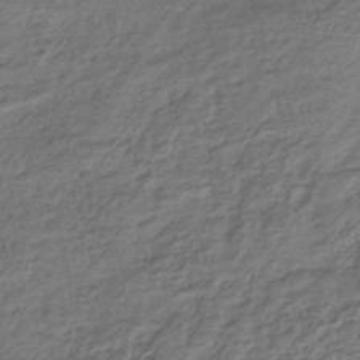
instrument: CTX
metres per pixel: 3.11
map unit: HNhu
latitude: -42.7274
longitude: 103.0298
